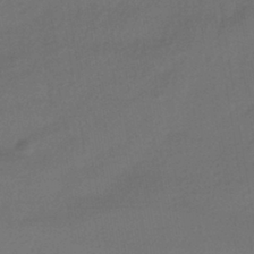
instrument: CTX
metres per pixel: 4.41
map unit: HNhu
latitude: -42.5195
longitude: 95.7666
